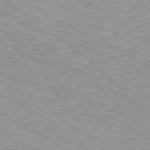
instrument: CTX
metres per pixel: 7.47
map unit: Ap
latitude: -80.4251
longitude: -47.9339
